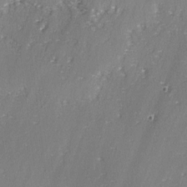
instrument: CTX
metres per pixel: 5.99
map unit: lAvf
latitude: -3.0675
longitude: -108.4034
